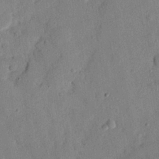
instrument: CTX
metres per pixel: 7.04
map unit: eHh
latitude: 27.3671
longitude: -76.2522
